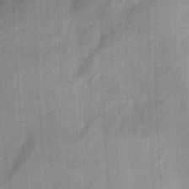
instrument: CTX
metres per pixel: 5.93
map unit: Hto
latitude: 9.4238
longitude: -35.8583
